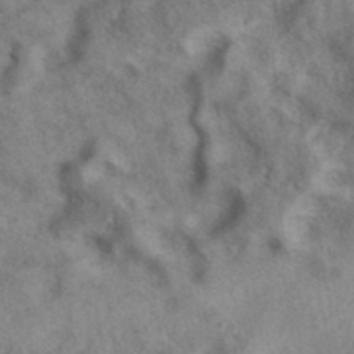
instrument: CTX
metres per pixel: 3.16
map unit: eAb
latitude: 39.1970
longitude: 112.7274
